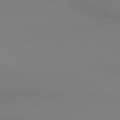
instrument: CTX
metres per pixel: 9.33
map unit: lApd
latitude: 80.4979
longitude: 139.0109
